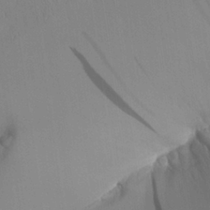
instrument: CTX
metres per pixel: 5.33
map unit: Aa
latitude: 25.0269
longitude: -132.4412
